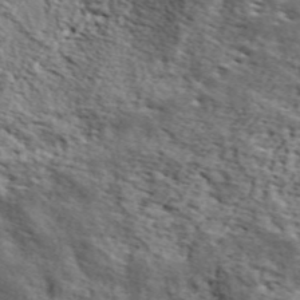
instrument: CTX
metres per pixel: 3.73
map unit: lHvf
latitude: 38.8947
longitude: -87.2915
